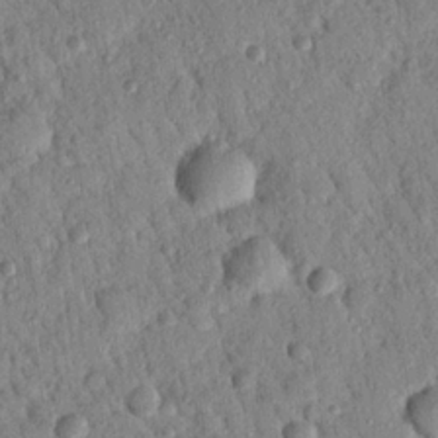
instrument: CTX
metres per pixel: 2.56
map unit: Nhu
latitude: 21.2537
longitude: -78.3468
